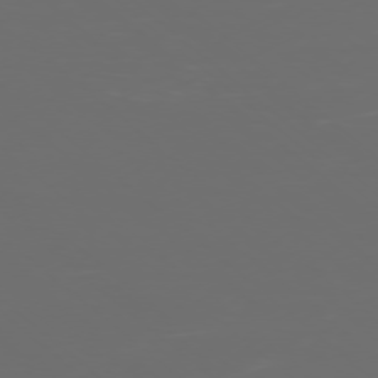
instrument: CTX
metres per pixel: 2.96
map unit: Ap
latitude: -77.3888
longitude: -80.8947
